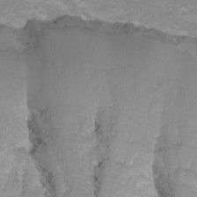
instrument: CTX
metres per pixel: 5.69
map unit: Nhu
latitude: -7.0675
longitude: -78.7813
